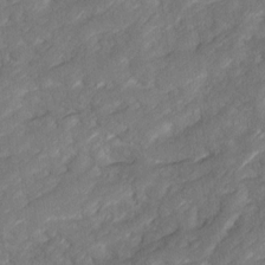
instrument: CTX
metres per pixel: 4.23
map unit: Ave
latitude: 16.7624
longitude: -134.9891
